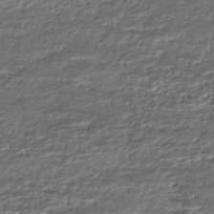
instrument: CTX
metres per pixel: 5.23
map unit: HNhu
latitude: -46.3873
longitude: 105.8233
